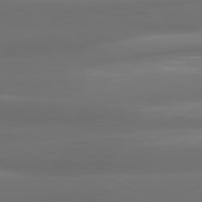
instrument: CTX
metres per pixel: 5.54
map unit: lApd
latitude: 81.0836
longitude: -141.9717
